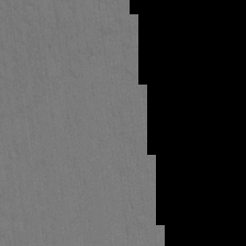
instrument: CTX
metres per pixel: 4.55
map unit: Hto
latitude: 14.8002
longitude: -61.1970
